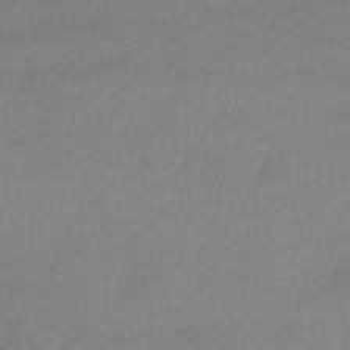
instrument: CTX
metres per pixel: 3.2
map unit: lHb
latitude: -43.1053
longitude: 73.3509
